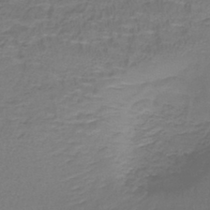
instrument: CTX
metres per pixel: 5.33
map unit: lHb
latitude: -42.0472
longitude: 58.4440
